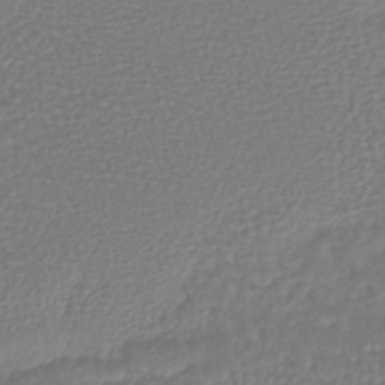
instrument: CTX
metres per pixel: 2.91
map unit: HNhu
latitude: -46.0850
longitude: 99.0675
